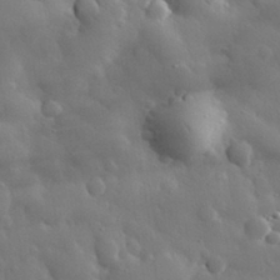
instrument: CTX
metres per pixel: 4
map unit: eHh
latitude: 29.8583
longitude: -78.7813
